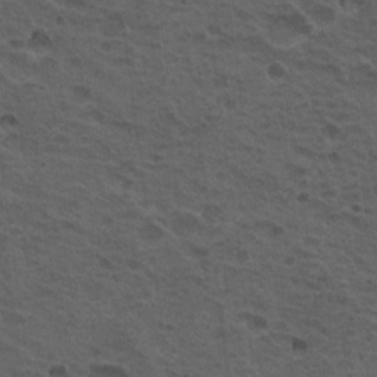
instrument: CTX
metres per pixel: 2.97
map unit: Hto
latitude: 19.6127
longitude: -32.2523
